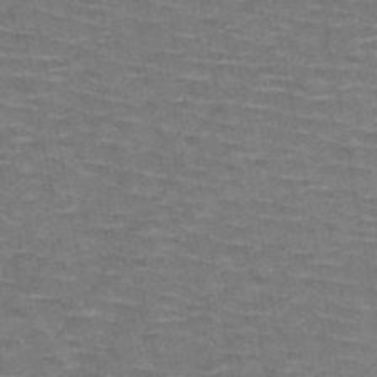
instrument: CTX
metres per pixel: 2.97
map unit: HNb
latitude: -48.0094
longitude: -47.5183
